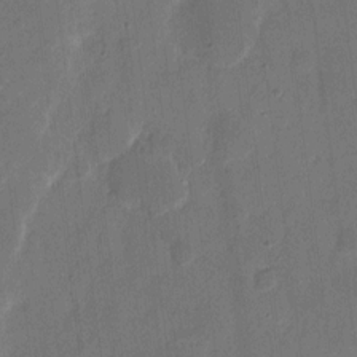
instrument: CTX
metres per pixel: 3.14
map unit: eHh
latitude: 9.4615
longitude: -68.8191
